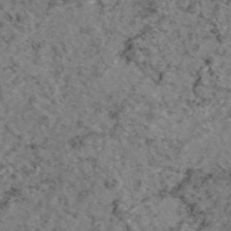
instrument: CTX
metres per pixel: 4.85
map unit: eAb
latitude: 47.1026
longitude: 113.7289
